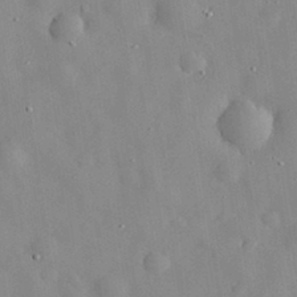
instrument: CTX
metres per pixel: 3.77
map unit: eHh
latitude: 29.7260
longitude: -74.4790
